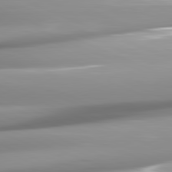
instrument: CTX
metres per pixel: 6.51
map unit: lApd
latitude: 81.9528
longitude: -147.0837
